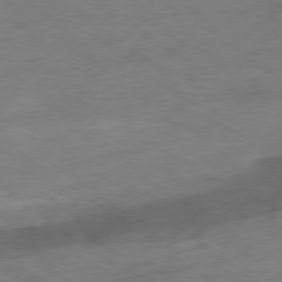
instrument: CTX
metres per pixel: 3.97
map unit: Ap
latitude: -78.9163
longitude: -77.2726
